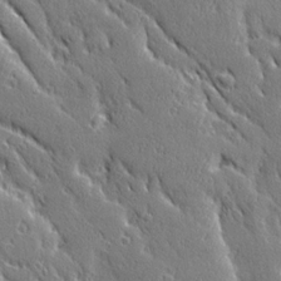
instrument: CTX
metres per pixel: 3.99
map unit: Ave
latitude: 20.6302
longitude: -136.2523
